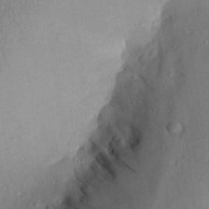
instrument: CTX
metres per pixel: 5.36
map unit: Aa
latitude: 28.3656
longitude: -135.8016
